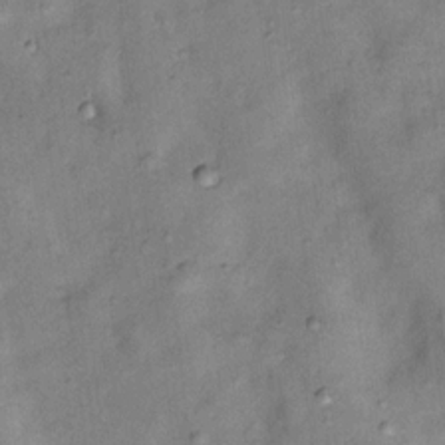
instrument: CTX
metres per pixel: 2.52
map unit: Nhu
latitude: 11.8017
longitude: -28.8947
